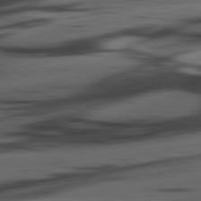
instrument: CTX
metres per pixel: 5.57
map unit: lApd
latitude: 80.8758
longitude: -85.1592
